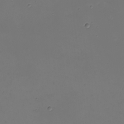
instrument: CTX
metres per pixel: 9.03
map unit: eHh
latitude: -5.3698
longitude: -87.3104
